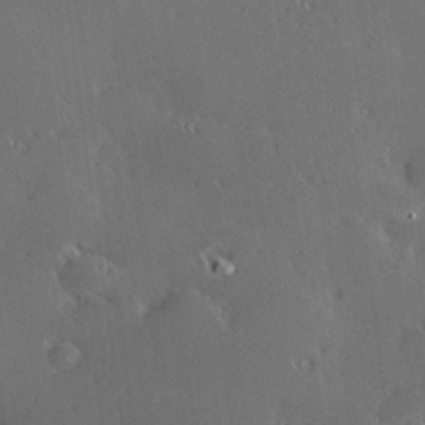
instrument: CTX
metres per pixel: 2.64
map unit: Hve
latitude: 27.2348
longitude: -94.3279
